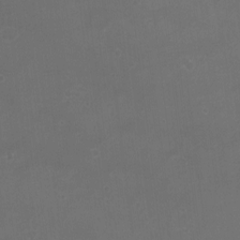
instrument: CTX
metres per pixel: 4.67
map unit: eHh
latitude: -4.3495
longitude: 19.6722
